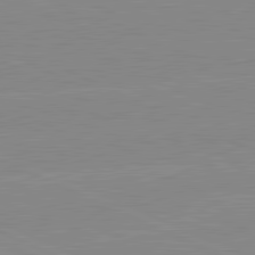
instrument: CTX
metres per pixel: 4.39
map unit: lApd
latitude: 81.5560
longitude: -156.0255
